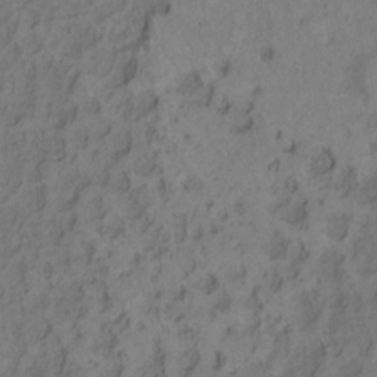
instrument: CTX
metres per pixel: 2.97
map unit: Hto
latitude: 7.1403
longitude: -37.9339
